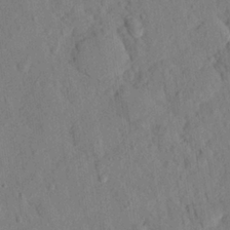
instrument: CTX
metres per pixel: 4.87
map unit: eHh
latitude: 24.8757
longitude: -80.0822
